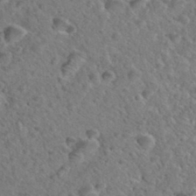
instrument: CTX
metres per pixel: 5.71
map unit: Hto
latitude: 35.2914
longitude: -49.5938
